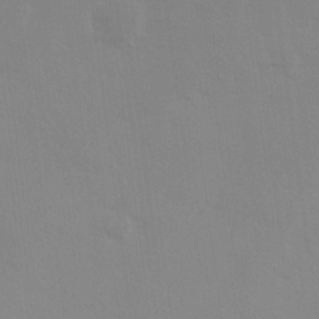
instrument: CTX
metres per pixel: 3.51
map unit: Ave
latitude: 0.9891
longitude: -112.6868
